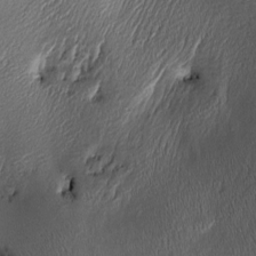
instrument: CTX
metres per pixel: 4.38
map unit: Htu
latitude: -6.7463
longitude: 159.4454
